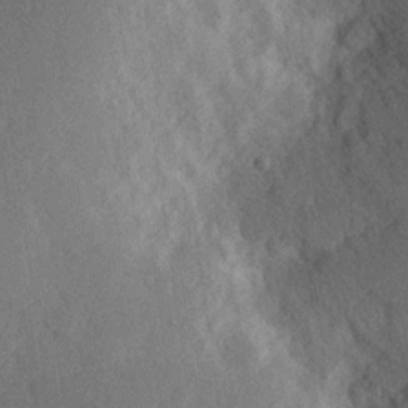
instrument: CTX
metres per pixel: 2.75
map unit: Hve
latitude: 19.8016
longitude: 150.1795
